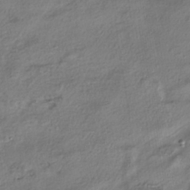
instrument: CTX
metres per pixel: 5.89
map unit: HNhu
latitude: -40.5196
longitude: 107.3510
